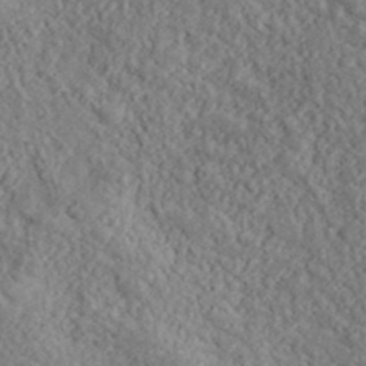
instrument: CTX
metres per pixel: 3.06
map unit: lHvf
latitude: 38.4601
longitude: -89.9528
